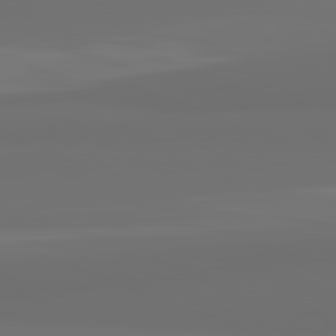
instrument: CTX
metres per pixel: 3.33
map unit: lApd
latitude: 82.2144
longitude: 163.8800
